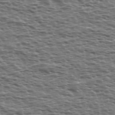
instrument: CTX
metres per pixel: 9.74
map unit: Ave
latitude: 39.2159
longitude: -112.7813
